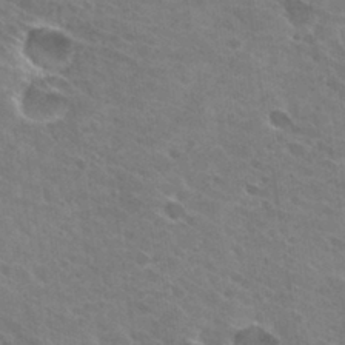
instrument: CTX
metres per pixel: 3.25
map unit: Hto
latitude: 30.9325
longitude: -45.6127
